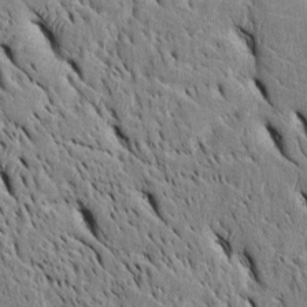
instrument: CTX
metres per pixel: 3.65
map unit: Htu
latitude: -3.4643
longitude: 151.7855
